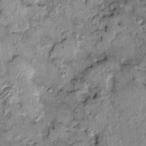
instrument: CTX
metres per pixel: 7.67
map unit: HNhu
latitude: 6.7624
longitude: 0.2173
